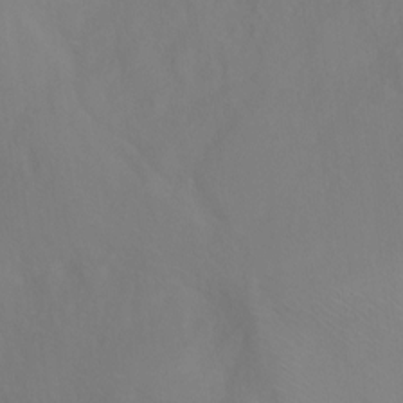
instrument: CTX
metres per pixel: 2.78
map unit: Ht
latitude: -0.0094
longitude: -32.8569
